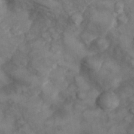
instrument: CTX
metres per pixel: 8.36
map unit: Hve
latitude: 33.5749
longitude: 151.2754
